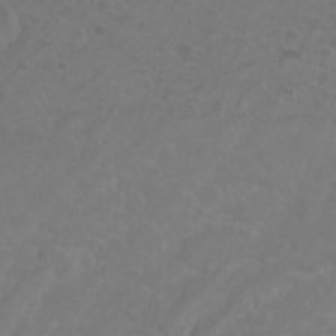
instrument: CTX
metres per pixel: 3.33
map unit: eHh
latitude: 0.8947
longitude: -55.6505
